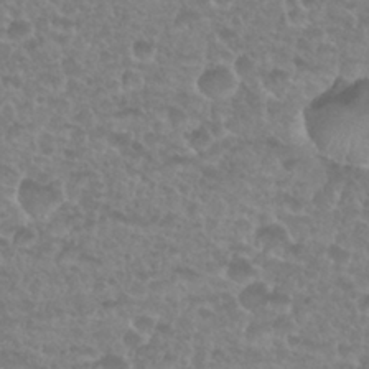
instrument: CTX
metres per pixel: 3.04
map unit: Nhu
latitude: 27.5371
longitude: -52.2712
